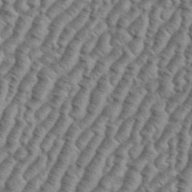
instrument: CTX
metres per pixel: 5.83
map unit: eHh
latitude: 37.2348
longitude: -137.1215
